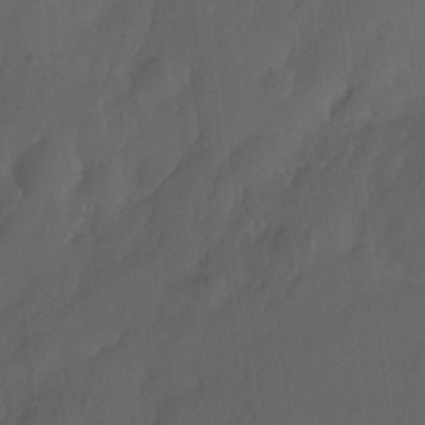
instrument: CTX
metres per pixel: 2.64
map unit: Ht
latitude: 0.0822
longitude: -46.4601
